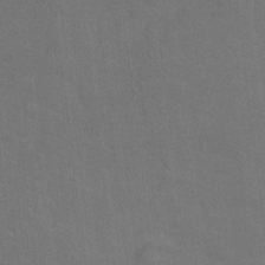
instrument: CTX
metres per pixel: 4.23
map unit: Hto
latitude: -0.0283
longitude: -33.4615
